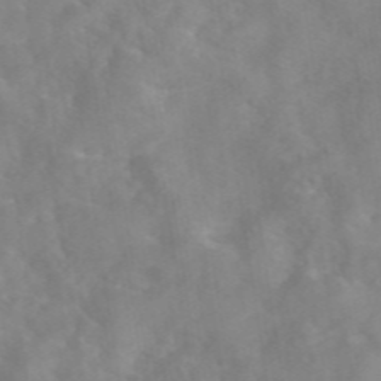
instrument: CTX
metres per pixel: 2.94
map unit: eAb
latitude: 45.9528
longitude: 127.0297
